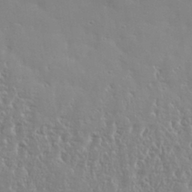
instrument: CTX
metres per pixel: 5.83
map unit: eHh
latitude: 34.6490
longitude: -134.4223
